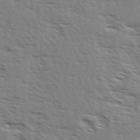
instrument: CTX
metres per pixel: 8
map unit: Ave
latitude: 14.8002
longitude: -102.9325
